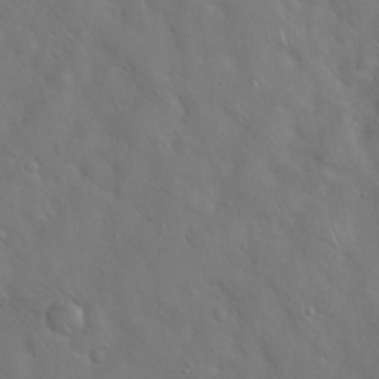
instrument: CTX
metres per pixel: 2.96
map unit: Hto
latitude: 18.9324
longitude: -53.7072
